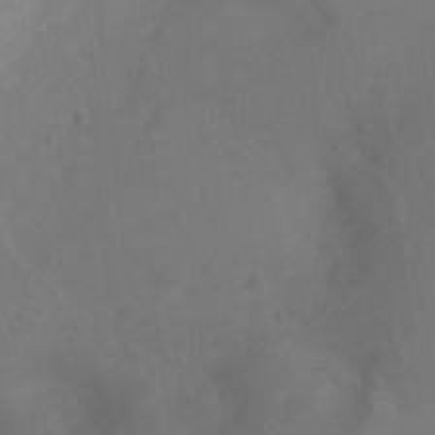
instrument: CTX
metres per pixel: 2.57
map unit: Ht
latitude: -7.2376
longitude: -20.0255
